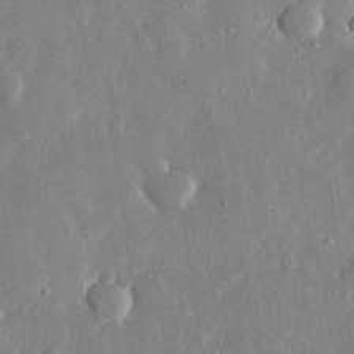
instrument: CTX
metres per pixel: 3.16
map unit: lHvf
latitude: 31.8962
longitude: -89.7261
